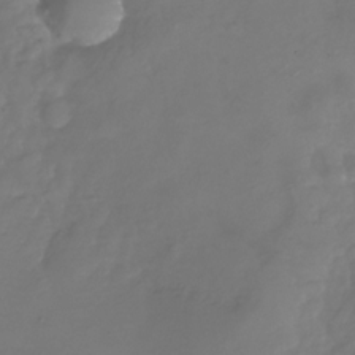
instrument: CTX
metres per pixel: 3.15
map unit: Nhu
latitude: -27.1620
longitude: -57.4615
